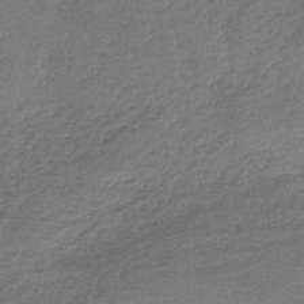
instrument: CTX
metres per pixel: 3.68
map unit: HNb
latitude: -35.1242
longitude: 59.7099
